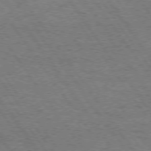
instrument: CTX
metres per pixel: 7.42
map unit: Hpe
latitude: 74.3467
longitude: -151.9339
